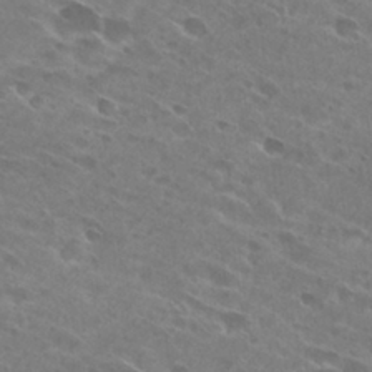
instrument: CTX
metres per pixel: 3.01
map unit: Hto
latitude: 28.8191
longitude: -44.2144
